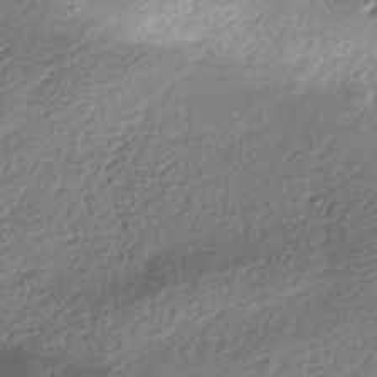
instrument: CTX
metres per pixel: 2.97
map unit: HNhu
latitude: -41.9178
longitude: 98.3117
